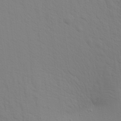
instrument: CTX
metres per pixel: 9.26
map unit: Aa
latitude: 20.3090
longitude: -143.0459
